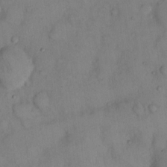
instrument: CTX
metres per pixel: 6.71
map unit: eHh
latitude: 14.1767
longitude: -62.2523
